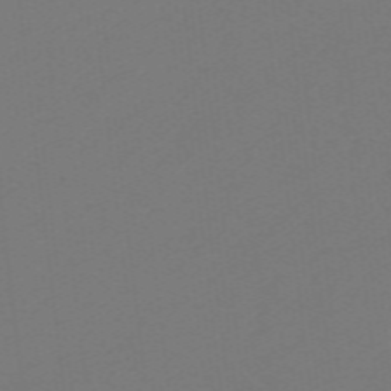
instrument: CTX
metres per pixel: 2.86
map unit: eHb
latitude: -49.4266
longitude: 83.6722
